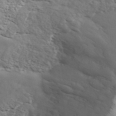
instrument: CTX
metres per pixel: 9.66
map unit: ANa
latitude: 41.8772
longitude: 50.6329
